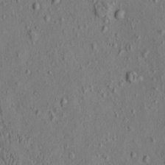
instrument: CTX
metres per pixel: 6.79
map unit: eHh
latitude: -1.0865
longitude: 18.6141
